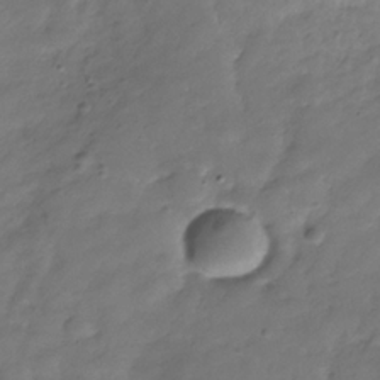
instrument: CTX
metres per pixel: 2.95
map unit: Hve
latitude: -31.6344
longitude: 90.5952
